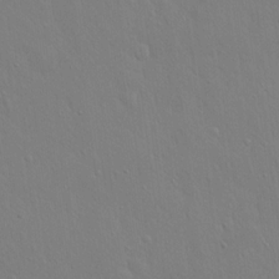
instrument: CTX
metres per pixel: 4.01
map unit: Hto
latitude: 17.4993
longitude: -56.5923
